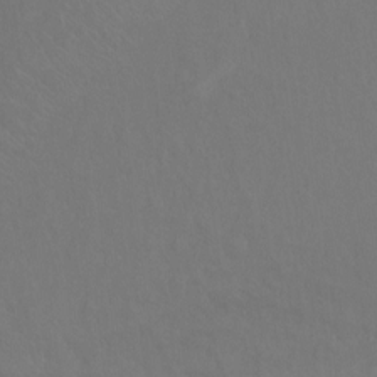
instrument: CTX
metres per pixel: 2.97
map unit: Hto
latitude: -10.7085
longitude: -38.1956
